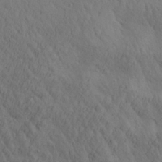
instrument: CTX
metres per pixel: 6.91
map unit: Aa
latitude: 25.9906
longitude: -144.2900
